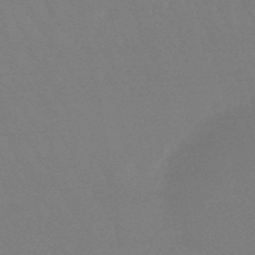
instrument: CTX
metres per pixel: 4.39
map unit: lHb
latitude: -48.9542
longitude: 66.2928
